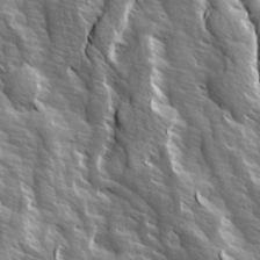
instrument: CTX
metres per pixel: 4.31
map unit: Ave
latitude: 14.7813
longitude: -132.8947
